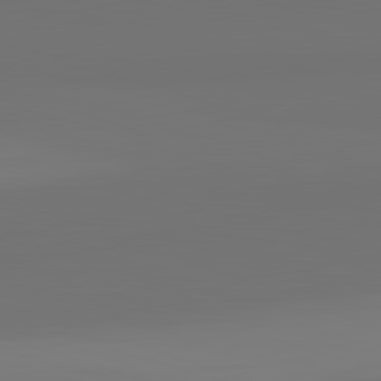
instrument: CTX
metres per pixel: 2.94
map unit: lApd
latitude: 82.4978
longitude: 161.4832
